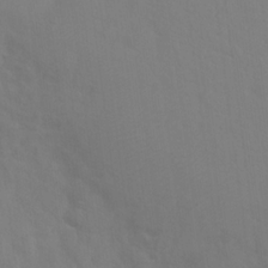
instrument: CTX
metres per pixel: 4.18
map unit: Hto
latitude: 18.5168
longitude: -39.7072
